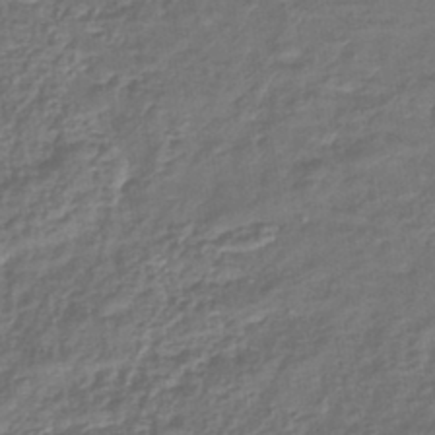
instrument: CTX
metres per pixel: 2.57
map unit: eHb
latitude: -43.9367
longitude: 81.7667
